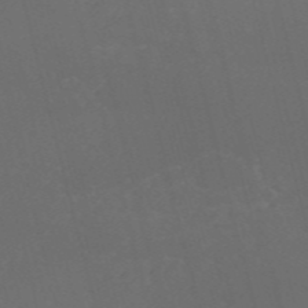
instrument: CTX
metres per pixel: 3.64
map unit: HNb
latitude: -54.5007
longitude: -37.3293
